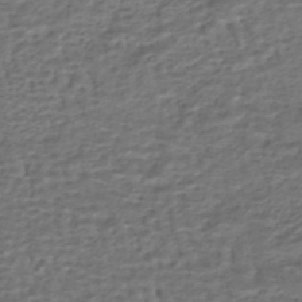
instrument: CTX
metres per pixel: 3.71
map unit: HNhu
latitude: -43.4454
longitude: 100.9163
